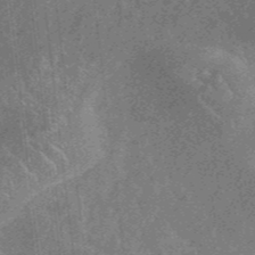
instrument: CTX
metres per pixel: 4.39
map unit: eHb
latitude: -44.1795
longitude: 89.0675
